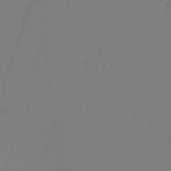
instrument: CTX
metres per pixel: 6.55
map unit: eHh
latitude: -3.8800
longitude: 16.8975
